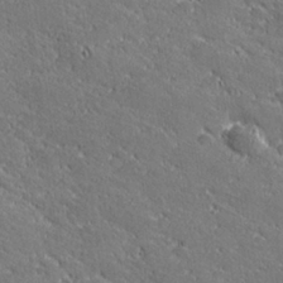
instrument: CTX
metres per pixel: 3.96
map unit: lHvf
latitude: 27.2537
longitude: 141.5777
